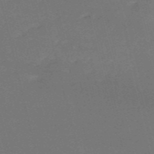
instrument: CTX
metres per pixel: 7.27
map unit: HNb
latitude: -54.5574
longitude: -36.6113
